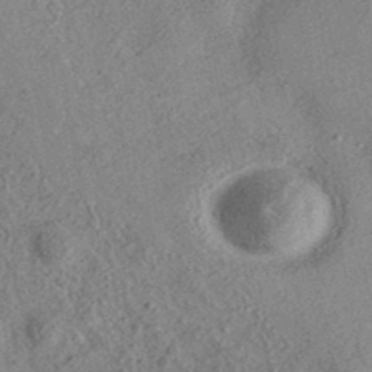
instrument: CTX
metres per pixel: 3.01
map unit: eAb
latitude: 36.7058
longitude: 112.8408
